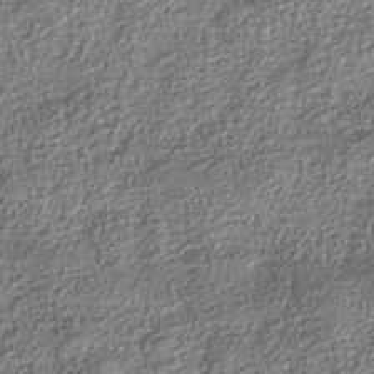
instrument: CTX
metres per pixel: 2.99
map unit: Nhe
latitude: -36.2361
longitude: -129.9906
